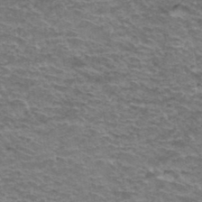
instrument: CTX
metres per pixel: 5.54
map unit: Hto
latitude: 37.7828
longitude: -41.9150
